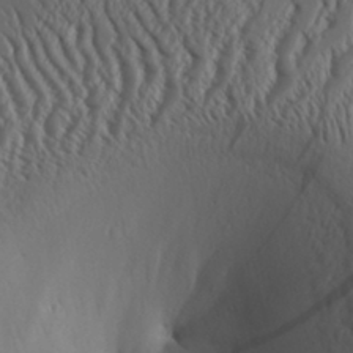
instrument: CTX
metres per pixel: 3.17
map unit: Aa
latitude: 30.0255
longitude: -141.2725
